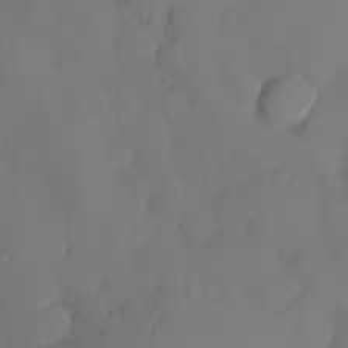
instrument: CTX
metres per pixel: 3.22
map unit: eHh
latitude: -23.6344
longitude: 15.7100
